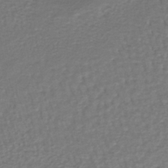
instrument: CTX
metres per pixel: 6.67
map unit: lHb
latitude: -38.4062
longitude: 63.7288
